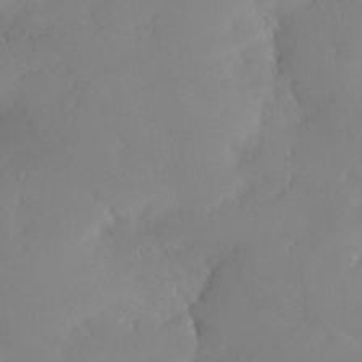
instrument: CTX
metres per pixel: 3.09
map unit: Nhe
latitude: -29.4077
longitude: -110.1956
